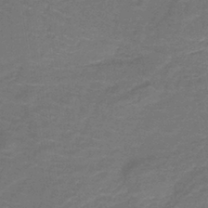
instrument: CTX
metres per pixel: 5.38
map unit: lHb
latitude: -38.2173
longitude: 58.6140
